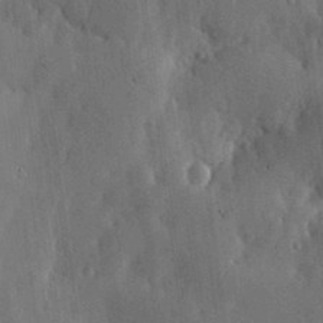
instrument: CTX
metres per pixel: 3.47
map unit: lHvf
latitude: 18.1011
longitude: -114.3467
